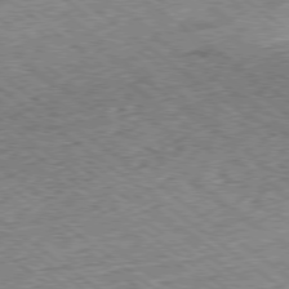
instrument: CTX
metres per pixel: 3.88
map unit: Hpe
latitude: -79.1809
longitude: 7.0486
